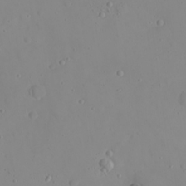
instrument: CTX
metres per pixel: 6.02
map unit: eHh
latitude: 21.8584
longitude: -63.5749
